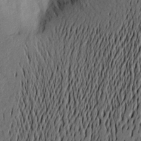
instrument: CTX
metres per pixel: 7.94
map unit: Aa
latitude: 19.1025
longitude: -143.1592
